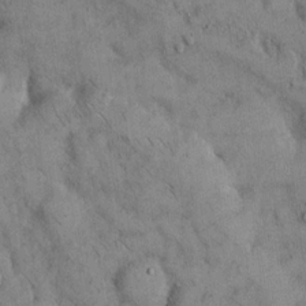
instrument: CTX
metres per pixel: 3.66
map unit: Hto
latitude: 12.6491
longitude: -60.1200
